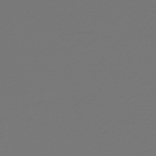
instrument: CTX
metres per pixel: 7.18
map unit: HNb
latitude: -47.5210
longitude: 56.5196
